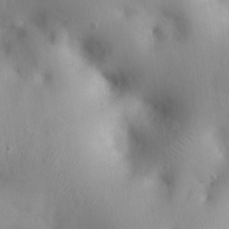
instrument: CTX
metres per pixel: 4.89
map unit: eHh
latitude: 25.5371
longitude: -64.9325
